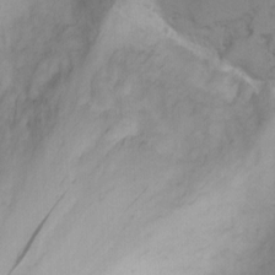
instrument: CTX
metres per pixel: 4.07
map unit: Nhu
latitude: -2.9163
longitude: -73.4238
